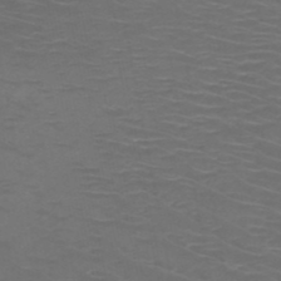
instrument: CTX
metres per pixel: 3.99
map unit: HNb
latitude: -49.1620
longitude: -46.6302
